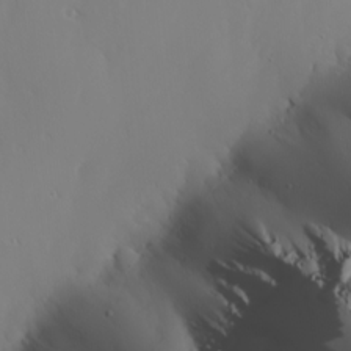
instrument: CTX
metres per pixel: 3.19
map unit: Hve
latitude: 13.6316
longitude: -91.2915
